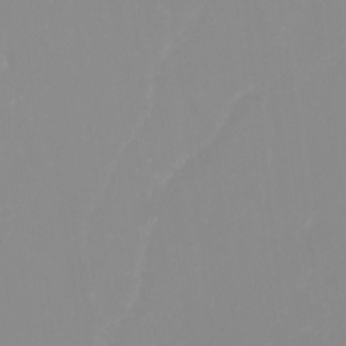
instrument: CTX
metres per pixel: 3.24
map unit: eHh
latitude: -4.2550
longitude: -76.2522
